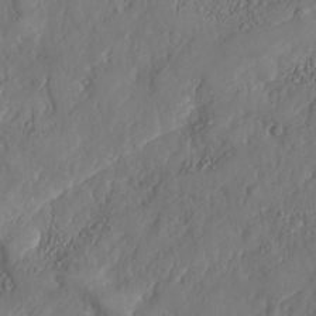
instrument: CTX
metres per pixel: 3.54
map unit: Nhe
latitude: -36.9919
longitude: 138.1228
